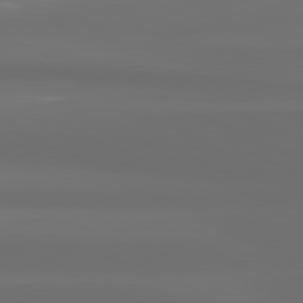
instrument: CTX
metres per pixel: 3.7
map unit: lApd
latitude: 81.0269
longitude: -136.4412
